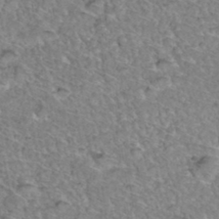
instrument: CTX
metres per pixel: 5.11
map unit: Hto
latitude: 35.4615
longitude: -47.9528
